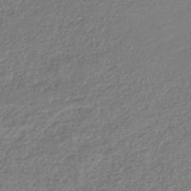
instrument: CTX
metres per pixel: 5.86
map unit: lHb
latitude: -46.1228
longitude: 73.8611
